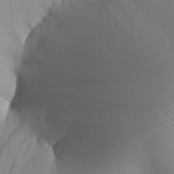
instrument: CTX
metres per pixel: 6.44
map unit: Aa
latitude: 25.3292
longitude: -144.4790
